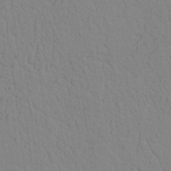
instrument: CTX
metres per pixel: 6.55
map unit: lAvf
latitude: 9.1403
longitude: 168.5006
